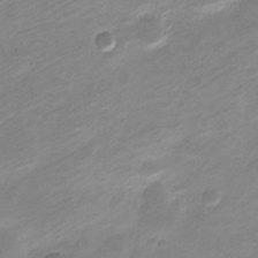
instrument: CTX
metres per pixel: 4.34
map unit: Nve
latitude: -21.2942
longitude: 107.2754
